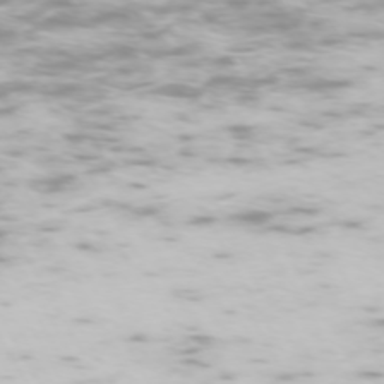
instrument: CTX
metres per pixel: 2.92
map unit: Hpe
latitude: -73.7477
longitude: 3.8044
